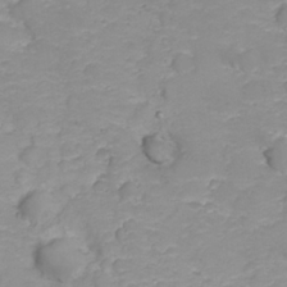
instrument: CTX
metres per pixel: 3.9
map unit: Nhu
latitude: 23.3482
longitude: -60.4601
